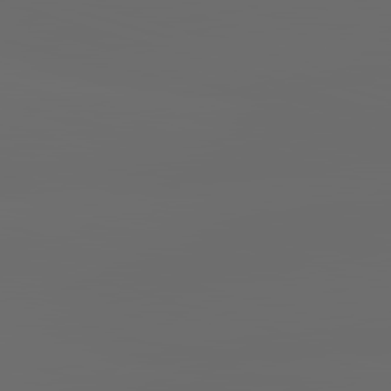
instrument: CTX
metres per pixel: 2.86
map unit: lApd
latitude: 83.6127
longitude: -128.8758
